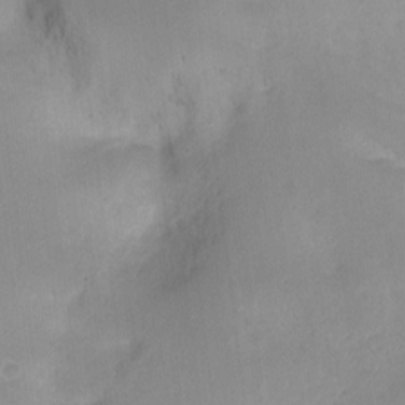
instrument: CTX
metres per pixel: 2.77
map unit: Ht
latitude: -9.9367
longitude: -27.7450
